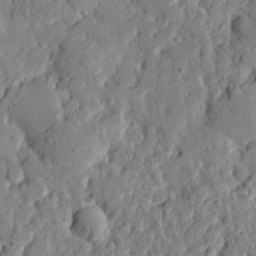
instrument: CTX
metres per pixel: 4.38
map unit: eHh
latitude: 27.2915
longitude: -77.7071
